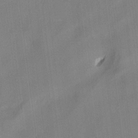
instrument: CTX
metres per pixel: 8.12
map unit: lAvf
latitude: 7.5938
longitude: 165.8989
